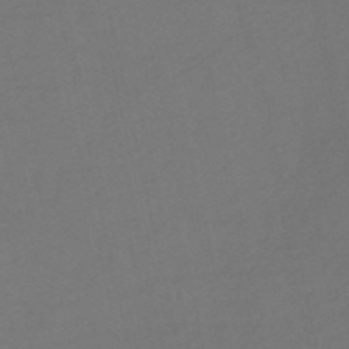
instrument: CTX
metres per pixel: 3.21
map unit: HNb
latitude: -53.5777
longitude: -50.2144
